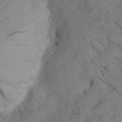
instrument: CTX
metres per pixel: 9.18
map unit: Aa
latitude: 26.5546
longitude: -137.4805
